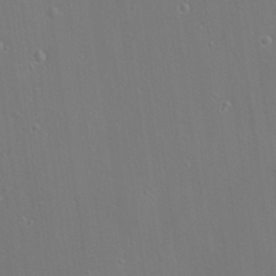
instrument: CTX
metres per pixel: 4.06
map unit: Nhu
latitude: 17.6694
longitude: -30.2712
